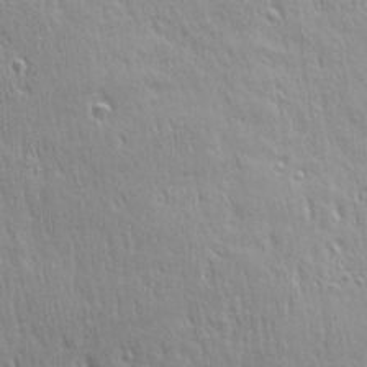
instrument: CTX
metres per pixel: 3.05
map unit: Ave
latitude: 21.7639
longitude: -135.7827
